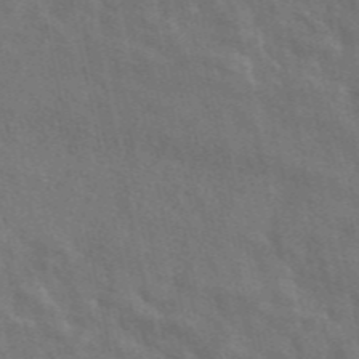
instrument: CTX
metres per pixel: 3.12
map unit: ANa
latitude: 48.7624
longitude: -77.8583
